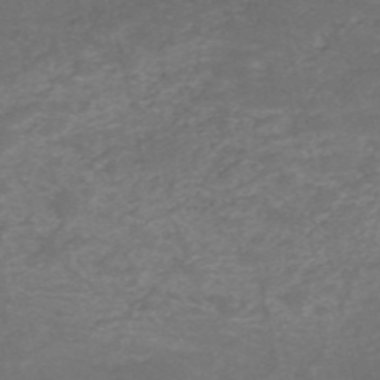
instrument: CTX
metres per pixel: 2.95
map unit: HNb
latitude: -52.3495
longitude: -38.2711
